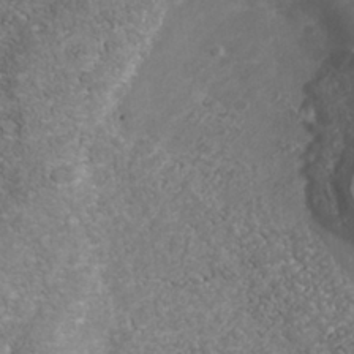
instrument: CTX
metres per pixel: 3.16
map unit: Nhu
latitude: -39.9556
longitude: -83.3481
